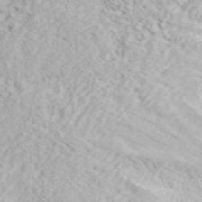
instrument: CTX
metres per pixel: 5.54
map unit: ANa
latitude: 41.6315
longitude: 28.8219
